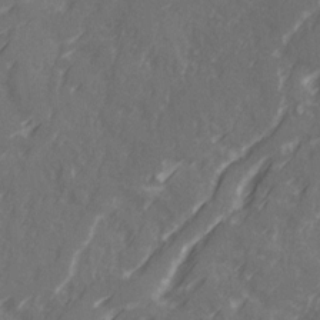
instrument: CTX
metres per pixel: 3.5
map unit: Ave
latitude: 20.5546
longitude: -131.6316
